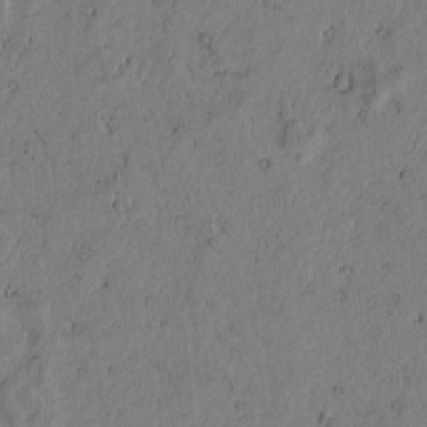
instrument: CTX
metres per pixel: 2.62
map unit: Htu
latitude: -3.0675
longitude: 167.1620
